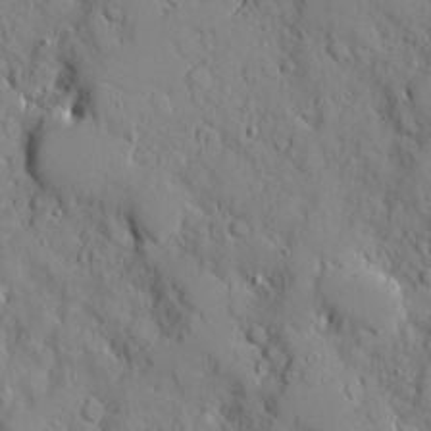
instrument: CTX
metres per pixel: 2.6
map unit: Ave
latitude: 10.7813
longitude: -101.2537
